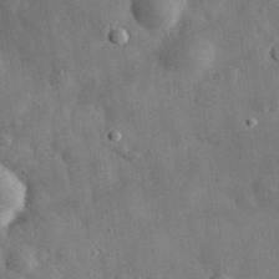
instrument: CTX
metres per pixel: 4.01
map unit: eHh
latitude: 32.1200
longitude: -77.9528
